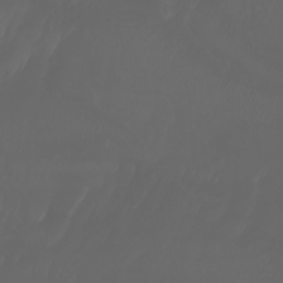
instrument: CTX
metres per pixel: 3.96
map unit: Nhu
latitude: -7.1053
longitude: -84.4601
